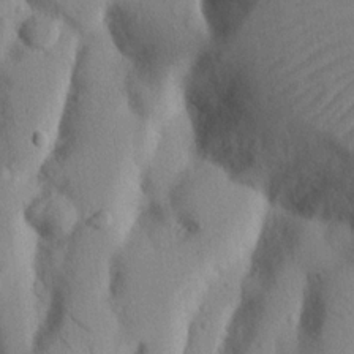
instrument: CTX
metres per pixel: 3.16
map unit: Nhu
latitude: 20.8569
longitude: -74.0444
